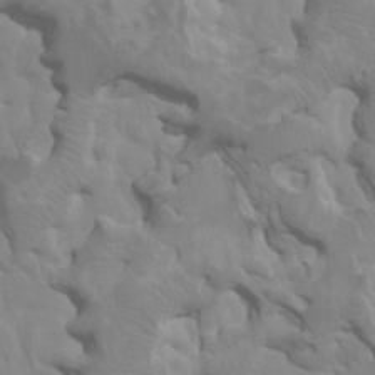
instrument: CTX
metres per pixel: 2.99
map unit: HNhu
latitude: 5.9528
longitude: -1.4048
